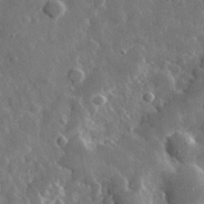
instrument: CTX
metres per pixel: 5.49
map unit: lHvf
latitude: 33.9906
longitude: -87.1970
